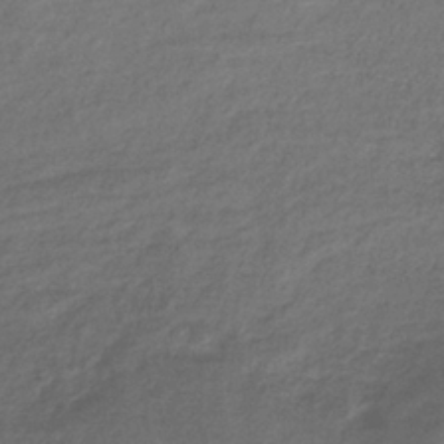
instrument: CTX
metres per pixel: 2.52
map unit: lHb
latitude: -36.5007
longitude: 71.8989
